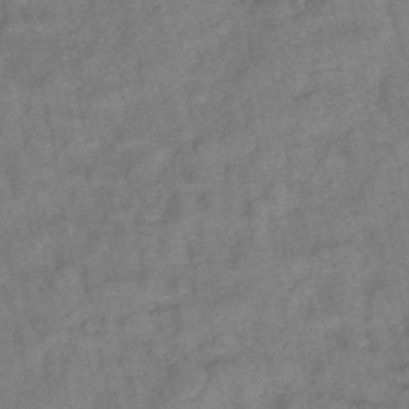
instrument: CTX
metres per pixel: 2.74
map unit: lHb
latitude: -42.0661
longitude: 78.4440
